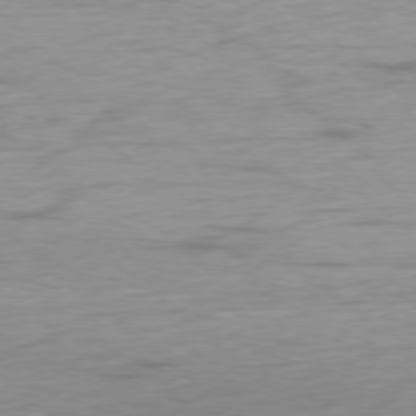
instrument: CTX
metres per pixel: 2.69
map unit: Ap
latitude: -78.3117
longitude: -78.2712
